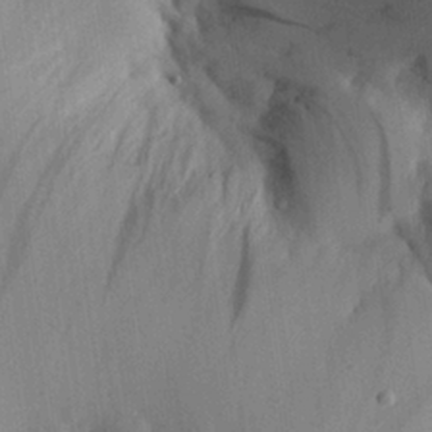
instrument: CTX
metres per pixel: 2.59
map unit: Aa
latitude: 25.2914
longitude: -143.4427
